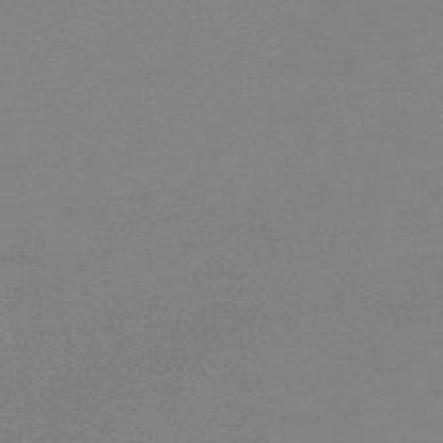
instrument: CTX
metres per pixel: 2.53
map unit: lHb
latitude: -45.9367
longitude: 58.9352
